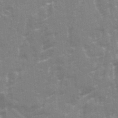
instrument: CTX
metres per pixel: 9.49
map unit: Ave
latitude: 21.5749
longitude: -133.6694
